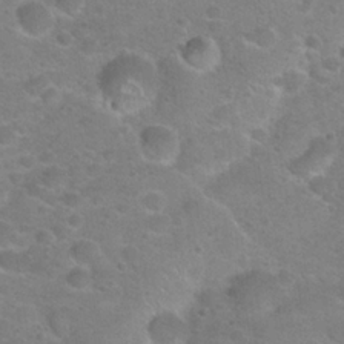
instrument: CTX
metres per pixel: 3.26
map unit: Hto
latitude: 22.4412
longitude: -50.1200
